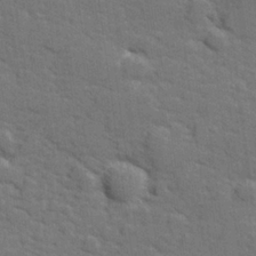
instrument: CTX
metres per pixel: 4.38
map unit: lHvf
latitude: 25.7827
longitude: 142.2550
